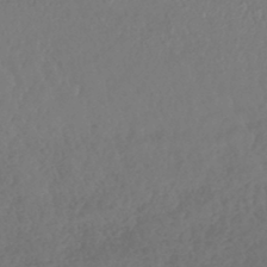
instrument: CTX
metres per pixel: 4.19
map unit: lHb
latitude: -43.3131
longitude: 75.7478
